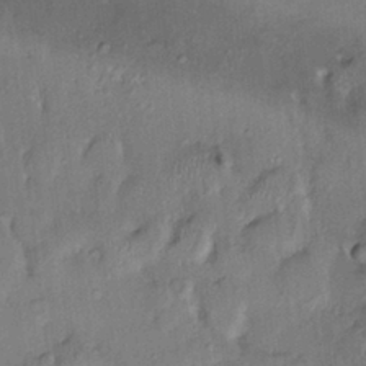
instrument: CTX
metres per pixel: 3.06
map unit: HNhu
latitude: 2.4979
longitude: 9.0864
